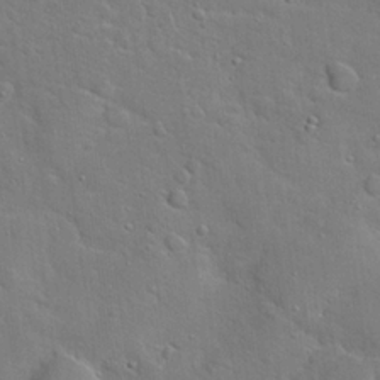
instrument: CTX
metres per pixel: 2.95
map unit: Hto
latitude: 20.3468
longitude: -49.5938
